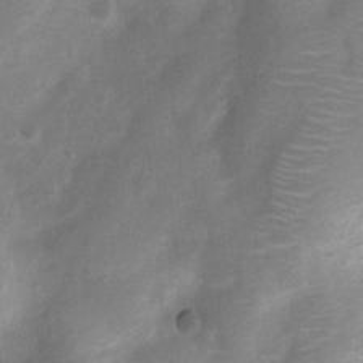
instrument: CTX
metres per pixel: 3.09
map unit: Nhu
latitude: 6.8002
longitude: -23.0458
